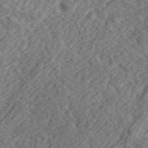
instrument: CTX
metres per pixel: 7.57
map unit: eHh
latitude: 36.9136
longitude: -79.3671
